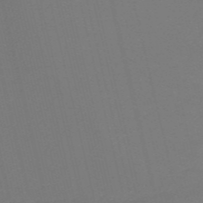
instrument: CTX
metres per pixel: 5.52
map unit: HNb
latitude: -55.7478
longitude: -42.8569
